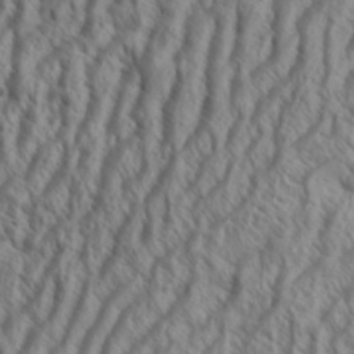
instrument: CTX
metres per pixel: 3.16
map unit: Aa
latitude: 34.0444
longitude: -138.1578
